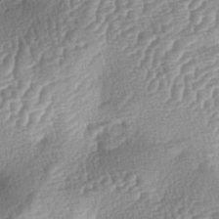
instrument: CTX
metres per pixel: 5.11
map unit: lAa
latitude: -4.1983
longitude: -127.8206
